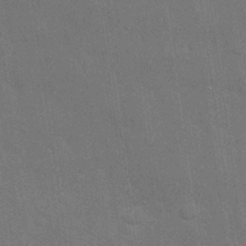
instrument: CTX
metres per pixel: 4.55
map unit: Nhu
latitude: 27.2159
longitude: -64.2900
